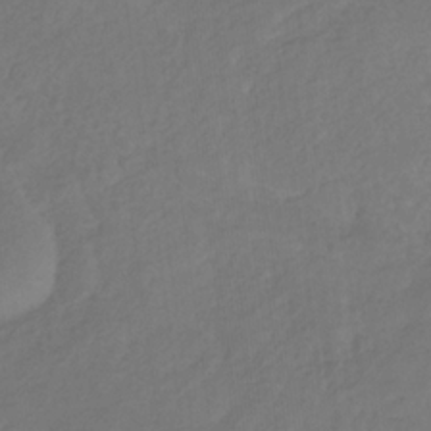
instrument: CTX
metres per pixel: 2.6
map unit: eHb
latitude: -29.6533
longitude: 68.1605
